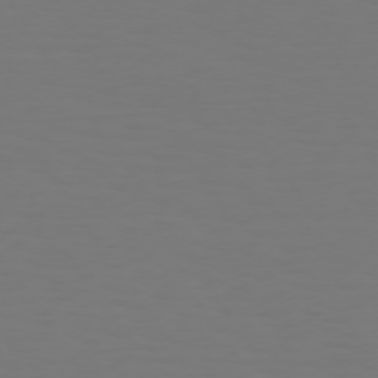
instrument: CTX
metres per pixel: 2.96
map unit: Hpe
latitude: 73.5372
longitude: -122.8380
